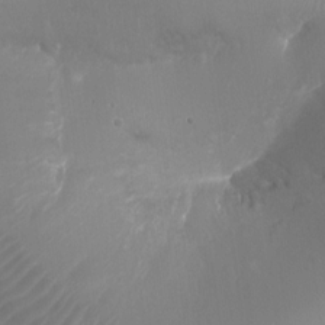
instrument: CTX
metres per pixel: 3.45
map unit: Ht
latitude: -18.1039
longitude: -43.8961
